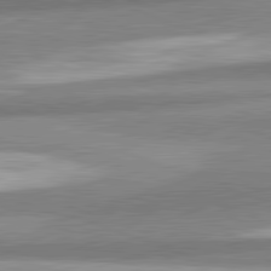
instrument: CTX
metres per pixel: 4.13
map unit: lApd
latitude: 82.0822
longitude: 179.0675
